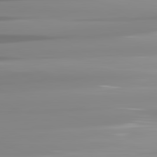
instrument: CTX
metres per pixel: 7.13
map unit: lApd
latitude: 81.9528
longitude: -138.8758
